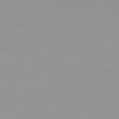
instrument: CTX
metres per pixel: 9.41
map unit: Ap
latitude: -79.3887
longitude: -94.5924
